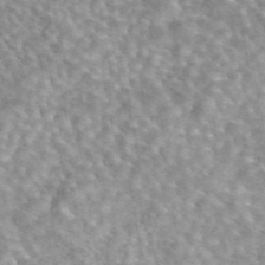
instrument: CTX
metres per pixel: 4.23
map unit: eAb
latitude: 44.4790
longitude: 108.9353
